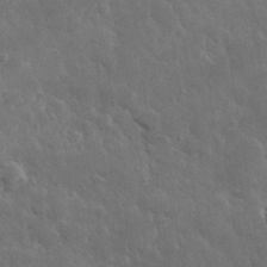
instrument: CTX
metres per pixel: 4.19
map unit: lHvf
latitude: 33.7450
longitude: -86.7624
